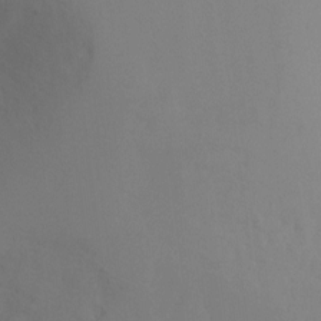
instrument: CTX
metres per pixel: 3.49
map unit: Ht
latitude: -9.5966
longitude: -32.2900
